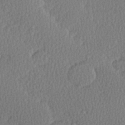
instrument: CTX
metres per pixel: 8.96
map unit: Hve
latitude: 27.0648
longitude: -93.3481
